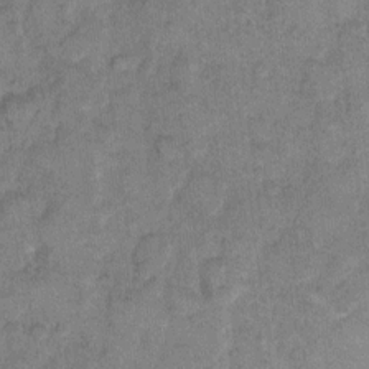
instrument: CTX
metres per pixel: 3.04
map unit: eHh
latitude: 11.4238
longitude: -64.0255
